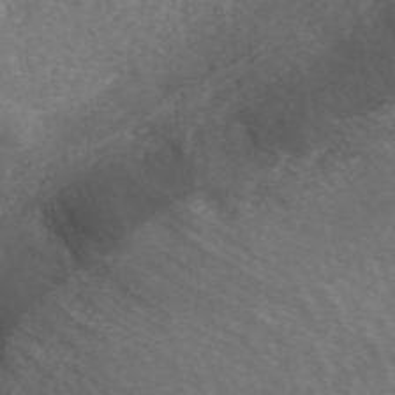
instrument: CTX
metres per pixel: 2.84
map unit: ANa
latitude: 43.2537
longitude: 26.2739
